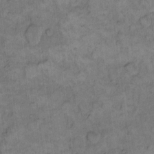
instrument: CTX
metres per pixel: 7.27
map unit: eHh
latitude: 13.2537
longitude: -65.0836
